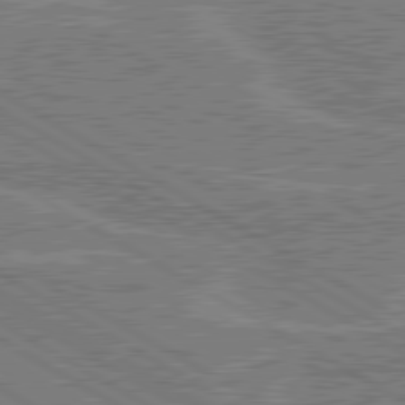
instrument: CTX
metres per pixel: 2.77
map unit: lApd
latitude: 80.4790
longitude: 119.5777
